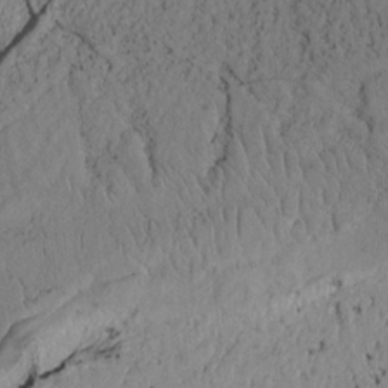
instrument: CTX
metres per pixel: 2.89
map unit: Htu
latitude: -3.2564
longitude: 167.9178
